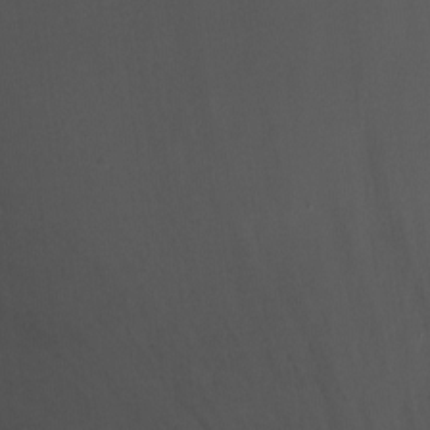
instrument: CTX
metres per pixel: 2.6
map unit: Nhu
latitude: -7.0297
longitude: -50.2144
